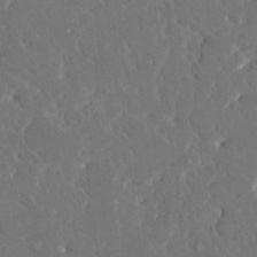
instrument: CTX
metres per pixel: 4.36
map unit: HNhu
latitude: 6.8758
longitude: -5.2915
